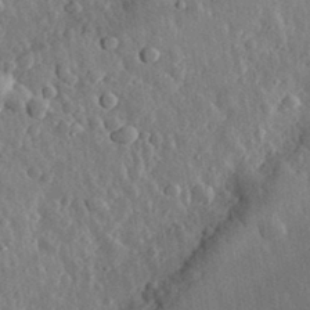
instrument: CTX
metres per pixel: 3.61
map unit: eHh
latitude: 31.5749
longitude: -80.0444
